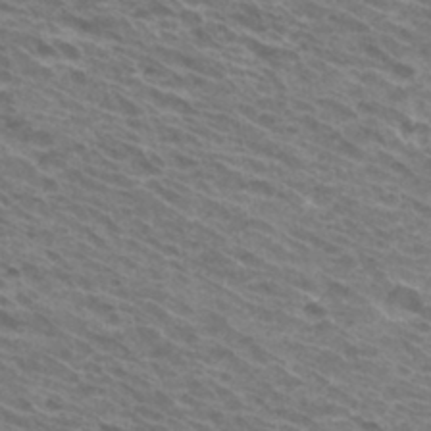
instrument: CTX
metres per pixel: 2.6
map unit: Hto
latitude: 32.8569
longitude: -40.9702
